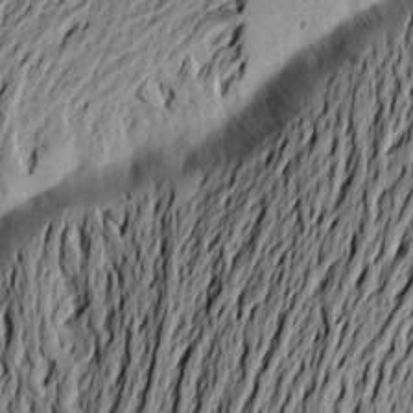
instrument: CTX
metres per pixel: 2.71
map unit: Aa
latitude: 20.4223
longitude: -148.8947
